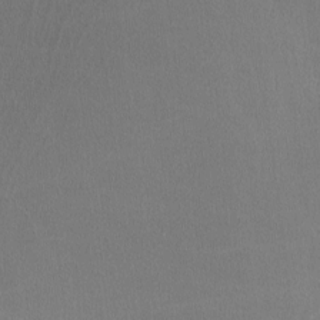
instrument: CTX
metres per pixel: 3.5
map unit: lHvf
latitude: -11.4266
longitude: -100.1011
